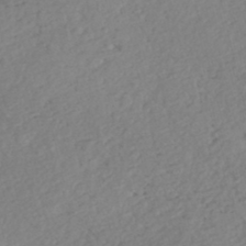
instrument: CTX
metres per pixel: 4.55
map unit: Nhe
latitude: -46.9730
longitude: -172.4412
